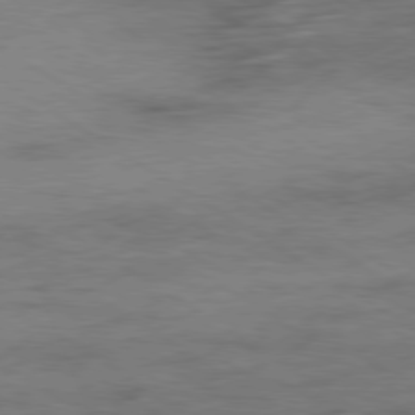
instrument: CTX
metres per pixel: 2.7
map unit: Ap
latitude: -80.0850
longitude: -53.0837
